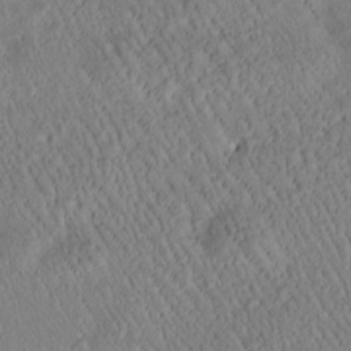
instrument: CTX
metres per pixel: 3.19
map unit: Htu
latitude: -1.0865
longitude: 171.8989
